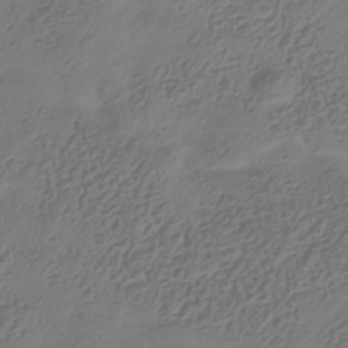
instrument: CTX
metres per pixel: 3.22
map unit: Hve
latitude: -35.2376
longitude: 88.5196
